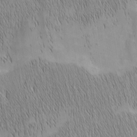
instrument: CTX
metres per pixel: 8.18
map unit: Nhu
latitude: -6.3495
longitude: -152.3467
